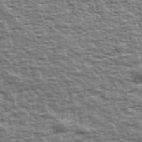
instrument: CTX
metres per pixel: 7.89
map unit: Ave
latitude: 42.7624
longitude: -113.2537
